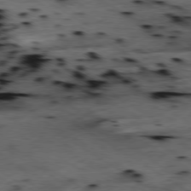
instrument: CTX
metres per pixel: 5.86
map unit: Hpe
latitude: -79.1242
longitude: -20.3090
